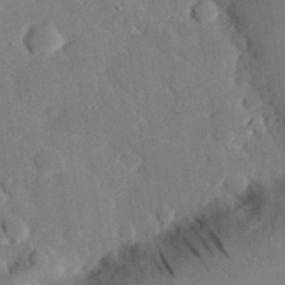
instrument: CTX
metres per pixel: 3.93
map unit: eHh
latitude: 29.4048
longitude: -80.8947
